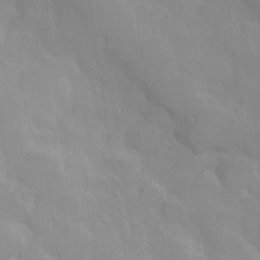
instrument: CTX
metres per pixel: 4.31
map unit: Hve
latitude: 30.9514
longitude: 151.0109
